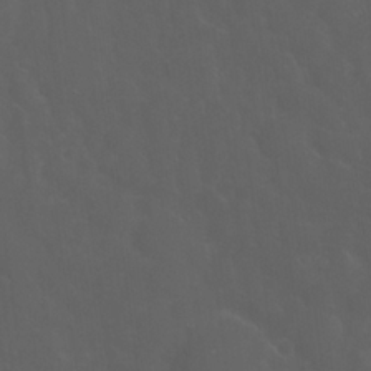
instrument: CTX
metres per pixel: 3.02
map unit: Nhu
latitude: 23.6316
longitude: -62.1200
